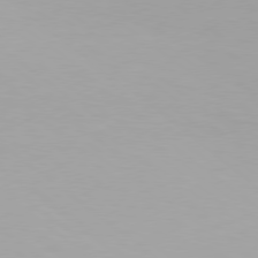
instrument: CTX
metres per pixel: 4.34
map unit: Hpe
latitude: 78.3656
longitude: -142.6680
